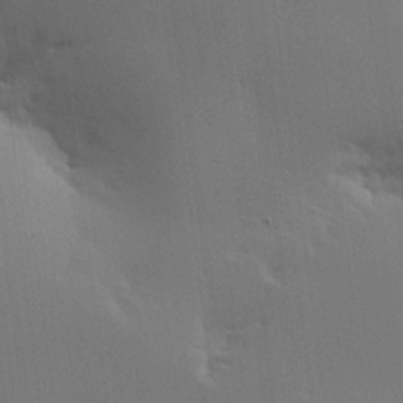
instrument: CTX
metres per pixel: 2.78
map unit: lHvf
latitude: 22.1956
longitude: 146.1606
